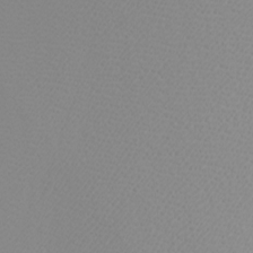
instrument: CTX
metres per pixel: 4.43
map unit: Htu
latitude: -4.2361
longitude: -72.4979
